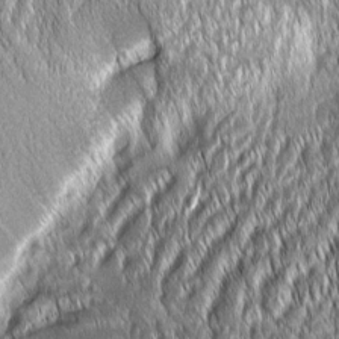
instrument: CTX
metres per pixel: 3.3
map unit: Aa
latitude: 7.7450
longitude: -131.1593
